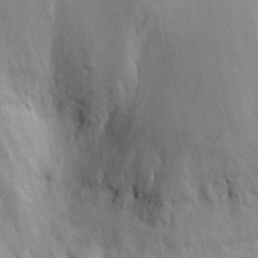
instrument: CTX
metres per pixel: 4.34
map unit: eHh
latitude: 30.6302
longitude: -71.5371
